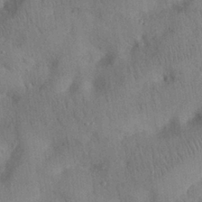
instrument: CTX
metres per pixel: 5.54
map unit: Nhu
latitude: 27.3860
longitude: -69.6694
